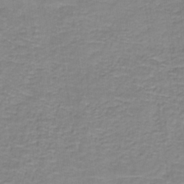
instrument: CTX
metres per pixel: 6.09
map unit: eAb
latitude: -36.5007
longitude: 52.5195
